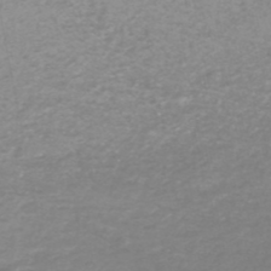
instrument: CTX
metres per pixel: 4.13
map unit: HNb
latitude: -48.8408
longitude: -50.8380
